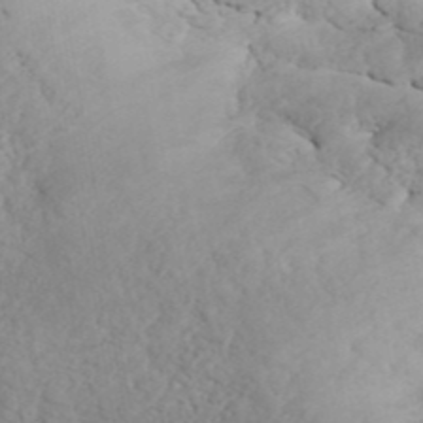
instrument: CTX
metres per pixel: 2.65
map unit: ANa
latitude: 42.2712
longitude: 52.5006
